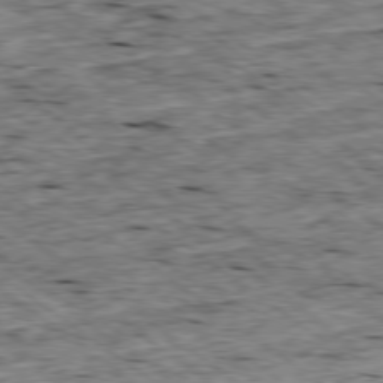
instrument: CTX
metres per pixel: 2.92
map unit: Ap
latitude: -78.9730
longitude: -87.7449
